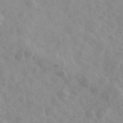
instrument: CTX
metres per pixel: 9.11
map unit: Ave
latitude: 39.0269
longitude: -107.1781
